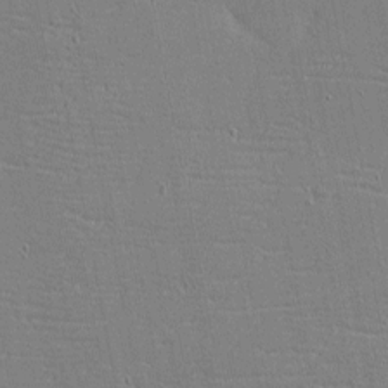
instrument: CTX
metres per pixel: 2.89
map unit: eHh
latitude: -4.0094
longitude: -80.8569
